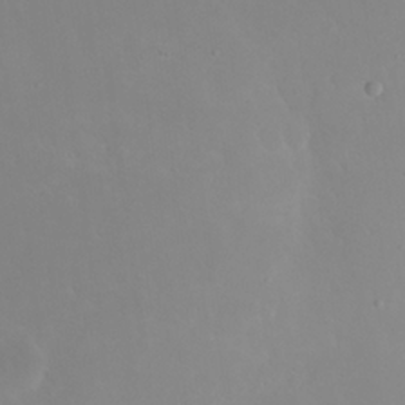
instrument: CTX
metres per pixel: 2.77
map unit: eHh
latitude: 23.8394
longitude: -66.0444
